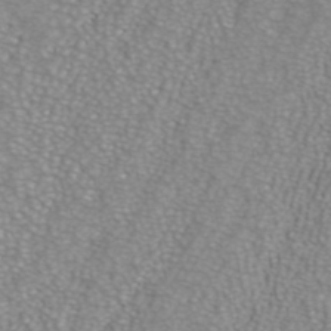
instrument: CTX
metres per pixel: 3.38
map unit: ANa
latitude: 39.9150
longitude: 24.2361
